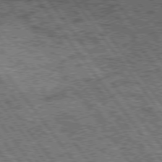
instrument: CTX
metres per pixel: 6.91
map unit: Hpe
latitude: 75.2915
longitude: -156.0633
